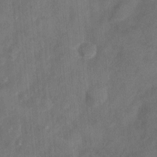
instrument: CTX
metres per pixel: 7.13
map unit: Nhu
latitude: 5.9339
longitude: -23.1025
